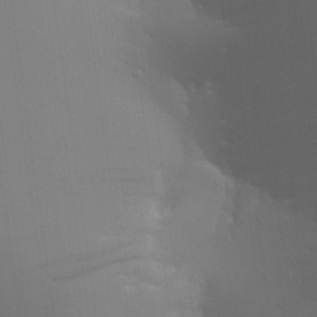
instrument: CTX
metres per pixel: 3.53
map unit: Aa
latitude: 27.7261
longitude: -131.5560
